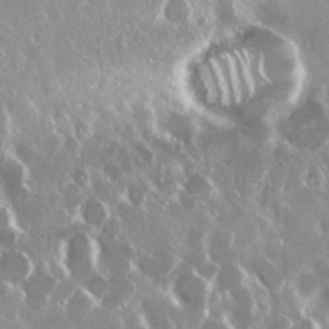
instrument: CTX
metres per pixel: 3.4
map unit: Nhu
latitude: 29.4048
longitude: -60.8758
